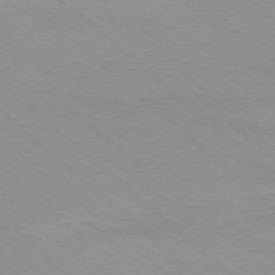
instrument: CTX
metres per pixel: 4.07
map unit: Ap
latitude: -78.0850
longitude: -90.1956
